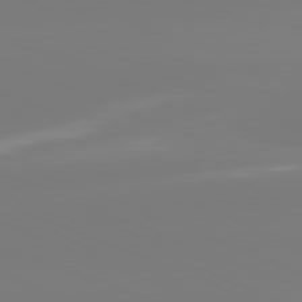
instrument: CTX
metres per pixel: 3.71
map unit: lApd
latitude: 81.9339
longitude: -159.2537
